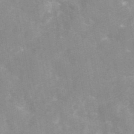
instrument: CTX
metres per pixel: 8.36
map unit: eAb
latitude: 45.7072
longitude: 125.0297
